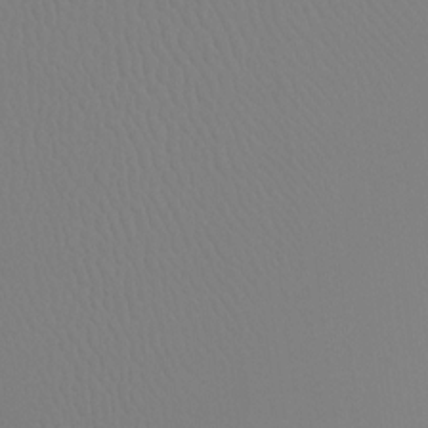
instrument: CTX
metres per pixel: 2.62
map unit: Ht
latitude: -8.2739
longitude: -32.5546
